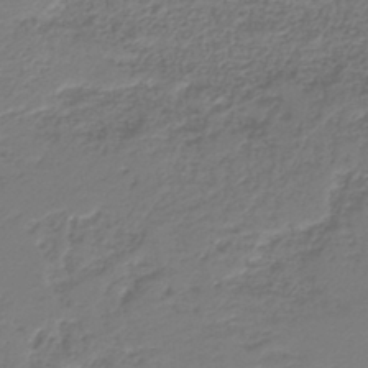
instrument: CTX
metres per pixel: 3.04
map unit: HNb
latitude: -39.4077
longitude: 50.0472
